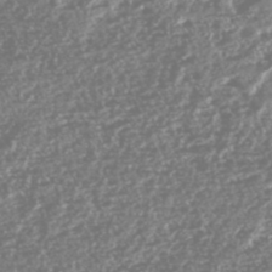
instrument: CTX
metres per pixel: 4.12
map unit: HNhu
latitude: -46.6140
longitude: 30.8219
